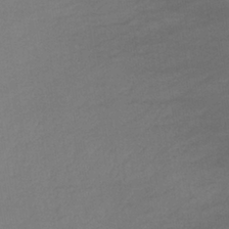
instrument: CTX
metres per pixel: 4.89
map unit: lHb
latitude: -36.9541
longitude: 68.8974
